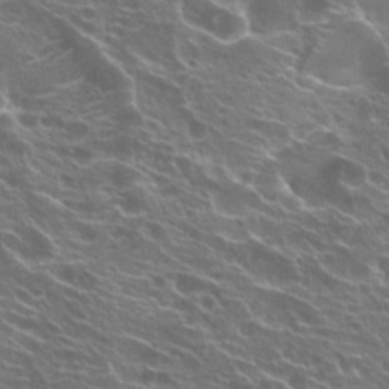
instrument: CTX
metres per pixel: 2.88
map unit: Hto
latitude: 22.4223
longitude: -40.4034
